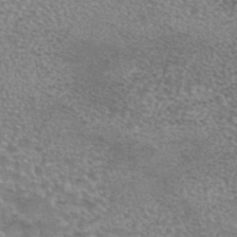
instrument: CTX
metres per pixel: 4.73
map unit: eAb
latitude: 44.4223
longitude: 104.1983
